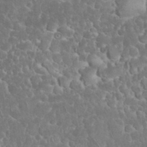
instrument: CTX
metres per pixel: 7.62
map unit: eHh
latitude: 32.7057
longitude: -64.2334
